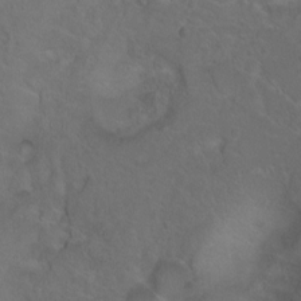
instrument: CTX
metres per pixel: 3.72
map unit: Ht
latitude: 0.3089
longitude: -38.0255
